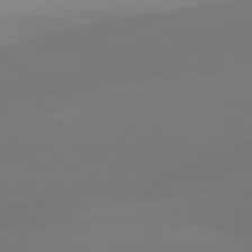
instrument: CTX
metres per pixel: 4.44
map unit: lApd
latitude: 81.4048
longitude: -165.3293
